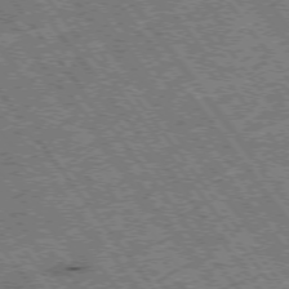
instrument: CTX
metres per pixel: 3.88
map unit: Hpe
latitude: -75.7100
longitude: -21.1970
